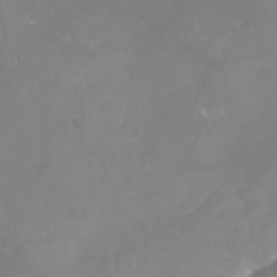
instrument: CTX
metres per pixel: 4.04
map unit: Nhu
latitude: -24.0472
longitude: -57.7260
